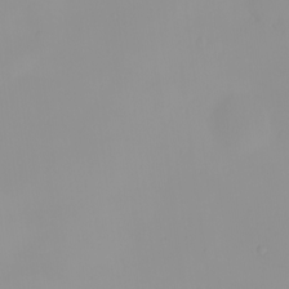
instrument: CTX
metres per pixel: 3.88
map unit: eHh
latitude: -0.5385
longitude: 19.5210
